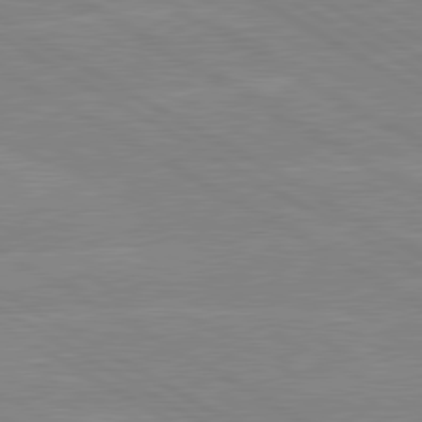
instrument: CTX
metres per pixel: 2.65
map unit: lApd
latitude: 80.1767
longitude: -126.5168
